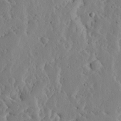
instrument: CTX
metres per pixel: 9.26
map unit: Ave
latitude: 12.9892
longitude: -136.2523
